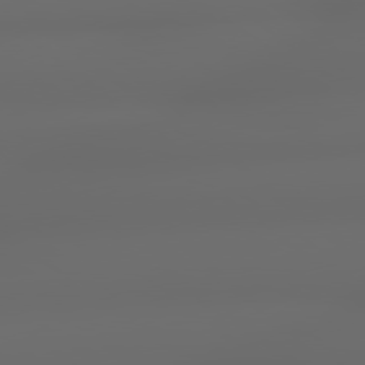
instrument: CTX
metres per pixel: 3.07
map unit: lApd
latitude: 78.9703
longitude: -135.7260
